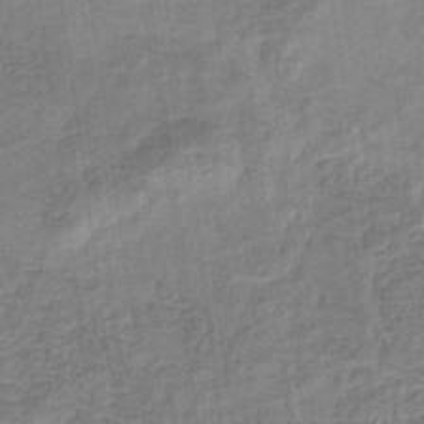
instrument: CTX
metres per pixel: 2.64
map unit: eHb
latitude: -35.4832
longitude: 79.5210
